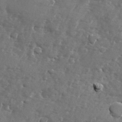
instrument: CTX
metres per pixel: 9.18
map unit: Ave
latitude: -7.8422
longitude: -117.3293
